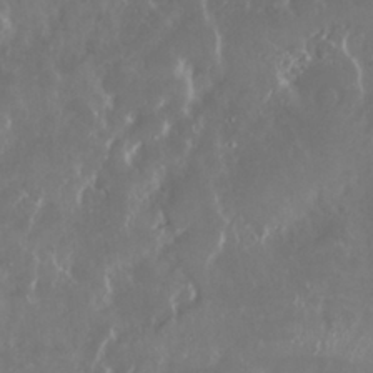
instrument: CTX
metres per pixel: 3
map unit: Nhu
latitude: 29.4615
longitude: -59.1970
